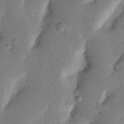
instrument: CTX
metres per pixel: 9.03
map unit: Nhu
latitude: 19.3103
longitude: -74.6679
